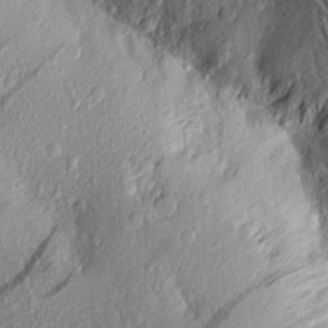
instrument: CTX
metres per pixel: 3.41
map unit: Aa
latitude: 16.6679
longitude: -147.1215
